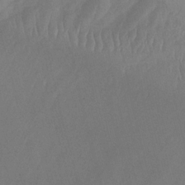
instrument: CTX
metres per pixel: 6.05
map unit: Ht
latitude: -14.4629
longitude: -54.0444
